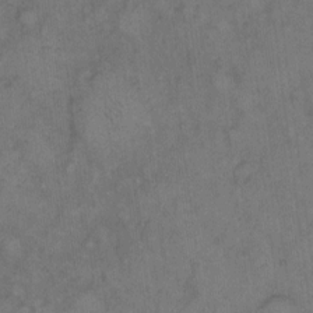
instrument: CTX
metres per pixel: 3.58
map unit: eHh
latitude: 11.1025
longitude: -62.3468
